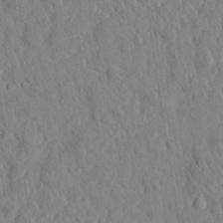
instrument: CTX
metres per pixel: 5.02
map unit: eHh
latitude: 28.3089
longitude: -76.1955
